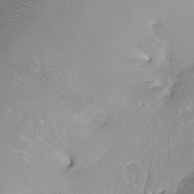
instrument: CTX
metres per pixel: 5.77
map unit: Ht
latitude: -12.8030
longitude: -44.9891
